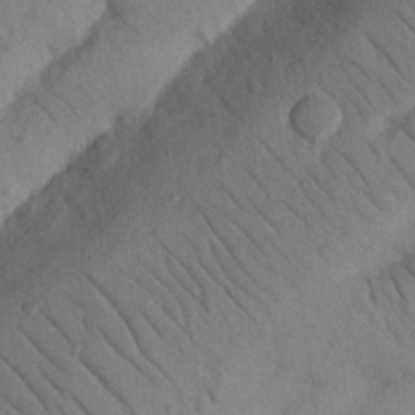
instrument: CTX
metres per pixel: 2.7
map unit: Nhu
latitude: 22.5924
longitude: -74.2712
